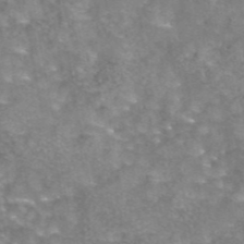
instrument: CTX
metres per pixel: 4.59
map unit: eAb
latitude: 44.5357
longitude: 104.8219
